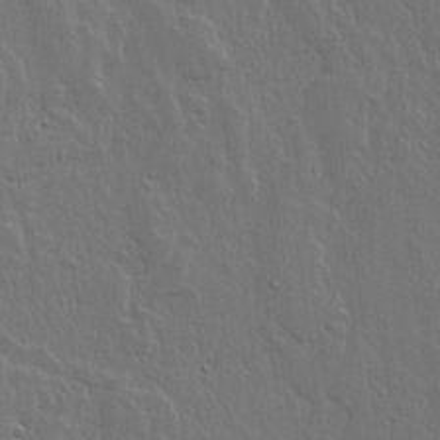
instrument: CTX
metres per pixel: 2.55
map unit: lHvf
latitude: 17.5560
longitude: -116.8191
